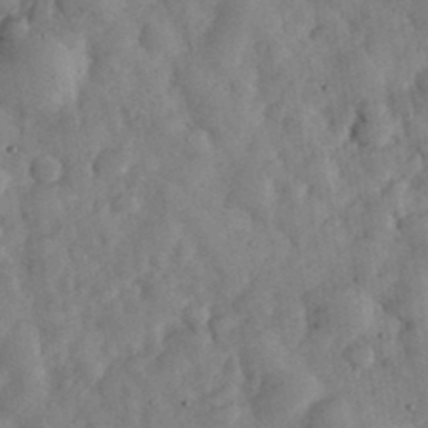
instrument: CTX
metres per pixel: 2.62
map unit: eHh
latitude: 34.2900
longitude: -69.5560
